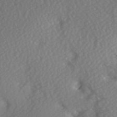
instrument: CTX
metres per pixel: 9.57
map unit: Hve
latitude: 2.8002
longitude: -120.8569
